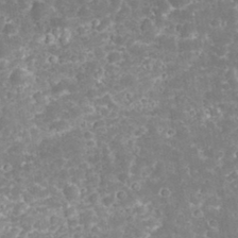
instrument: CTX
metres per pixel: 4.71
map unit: eHh
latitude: 32.6302
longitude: -62.4412
